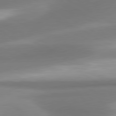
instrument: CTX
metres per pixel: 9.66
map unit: lApd
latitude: 80.3467
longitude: 177.9745
